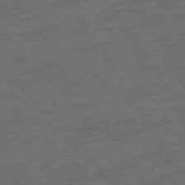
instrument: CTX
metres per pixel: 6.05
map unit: Ap
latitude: -74.4440
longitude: -75.4615
